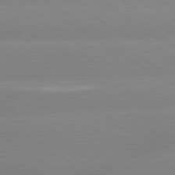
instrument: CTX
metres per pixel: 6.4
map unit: lApd
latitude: 80.0255
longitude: -152.4223
